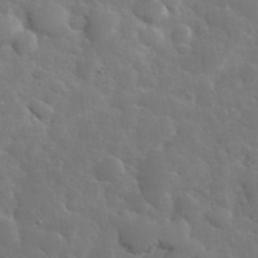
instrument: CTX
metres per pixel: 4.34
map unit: eHh
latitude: 37.0459
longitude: -67.5560
